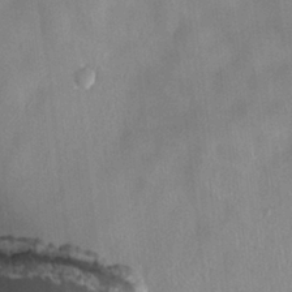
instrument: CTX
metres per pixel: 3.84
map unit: HNhu
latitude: 0.7813
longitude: -4.6868
